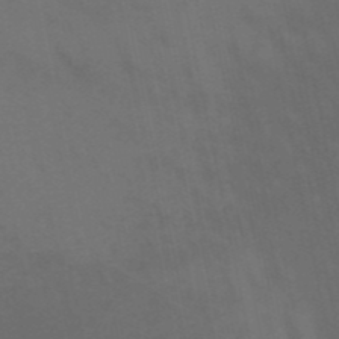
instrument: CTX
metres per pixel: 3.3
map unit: lHb
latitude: -50.0661
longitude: 75.5022
